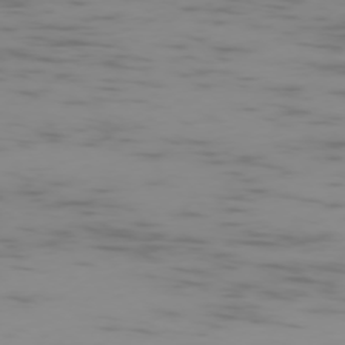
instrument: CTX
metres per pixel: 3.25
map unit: Ap
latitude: -75.3699
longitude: -67.5560
